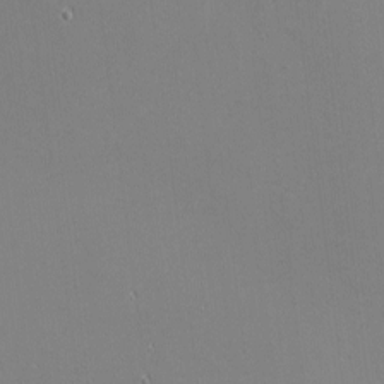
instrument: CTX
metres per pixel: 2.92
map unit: eHh
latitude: -2.5762
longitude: -80.6490
